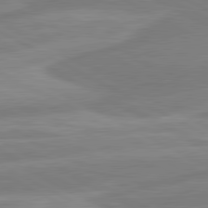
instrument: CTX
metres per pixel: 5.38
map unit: lApd
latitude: 80.9136
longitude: -168.8191
